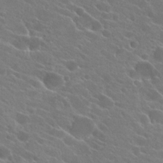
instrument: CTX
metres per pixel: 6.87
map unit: Hto
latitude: 24.1766
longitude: -39.5560
